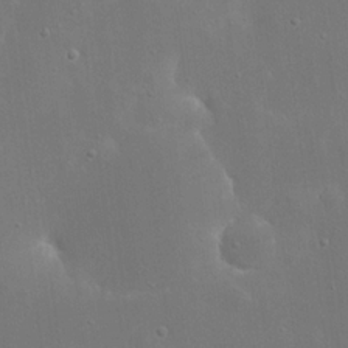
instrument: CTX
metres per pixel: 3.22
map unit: eHh
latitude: 18.8191
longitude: -69.3671
